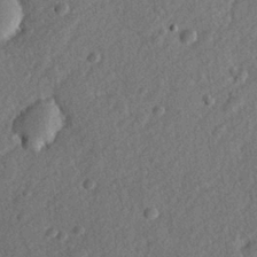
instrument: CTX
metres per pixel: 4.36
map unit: lHvf
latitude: 23.6127
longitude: 144.2173
